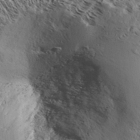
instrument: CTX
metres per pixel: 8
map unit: Aa
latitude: 32.9136
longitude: -138.0822
